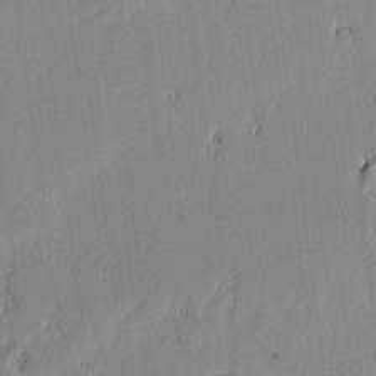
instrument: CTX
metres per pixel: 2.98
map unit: lAvf
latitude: -1.4077
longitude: -107.2159
